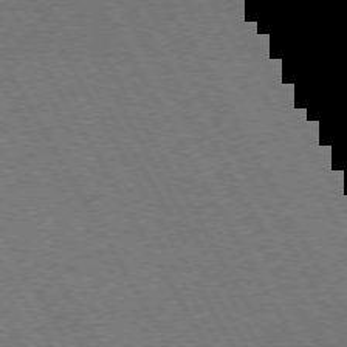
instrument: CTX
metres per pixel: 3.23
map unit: Hpe
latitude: 72.8002
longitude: -128.5357
